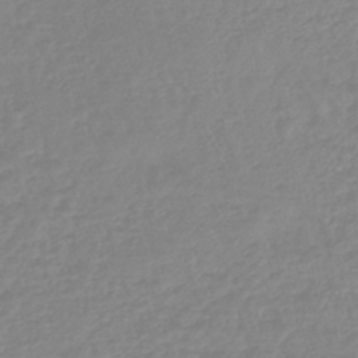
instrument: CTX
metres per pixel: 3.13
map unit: lHb
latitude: -44.5763
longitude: 79.4454
